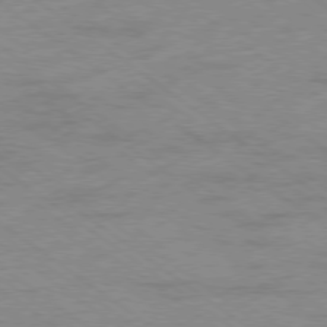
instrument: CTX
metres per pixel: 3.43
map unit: Hpe
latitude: -79.0297
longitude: -14.2523
